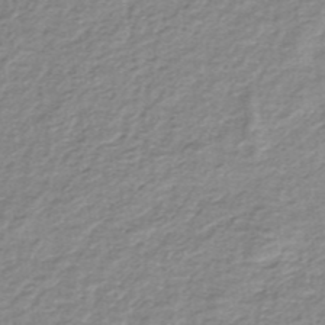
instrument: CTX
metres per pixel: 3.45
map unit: lHb
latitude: -35.4454
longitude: 60.5763
